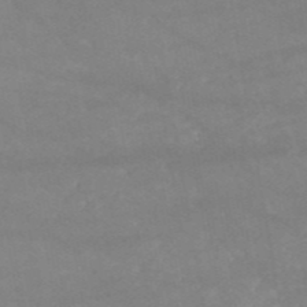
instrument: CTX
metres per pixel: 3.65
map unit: HNb
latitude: -53.8422
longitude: -34.9891
